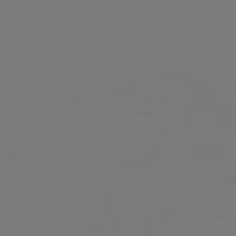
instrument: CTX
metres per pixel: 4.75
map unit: Hpe
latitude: 78.5168
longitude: -162.8569
